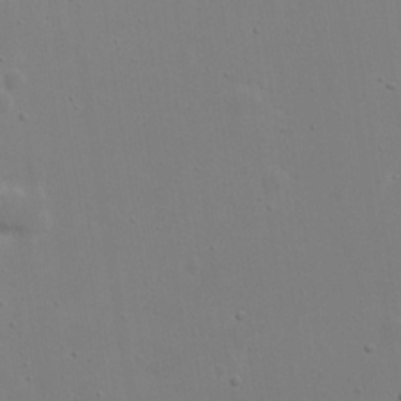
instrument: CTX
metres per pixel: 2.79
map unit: eHh
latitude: 19.1970
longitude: -71.8394
